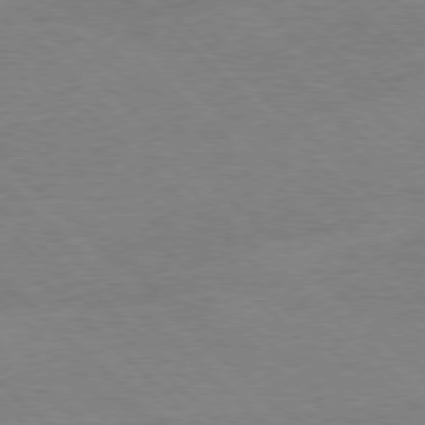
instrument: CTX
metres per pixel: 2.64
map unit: Ap
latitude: -77.8233
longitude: -86.8947
